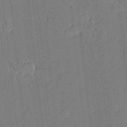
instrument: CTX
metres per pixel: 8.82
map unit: Aa
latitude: 22.0633
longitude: -150.6301
